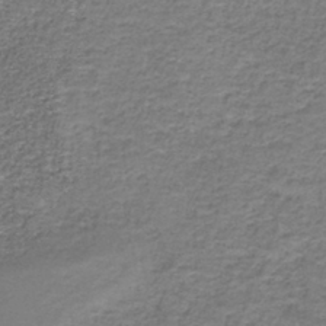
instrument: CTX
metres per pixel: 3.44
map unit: HNb
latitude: -37.3320
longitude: 51.5966
